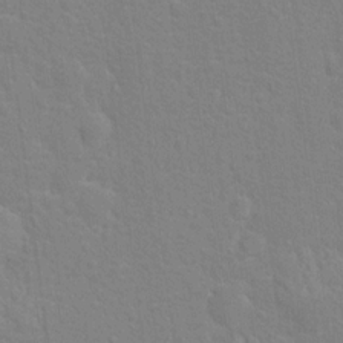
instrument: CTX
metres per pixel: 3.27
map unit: Hto
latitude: 16.6302
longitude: -41.1214
